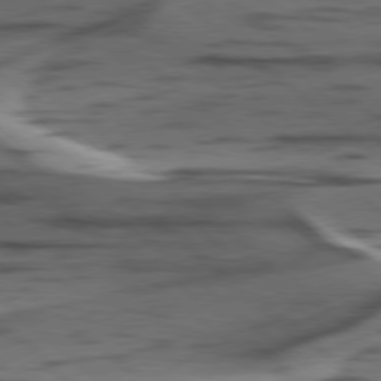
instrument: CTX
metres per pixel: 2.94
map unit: lApd
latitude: 78.6491
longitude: -49.7639
